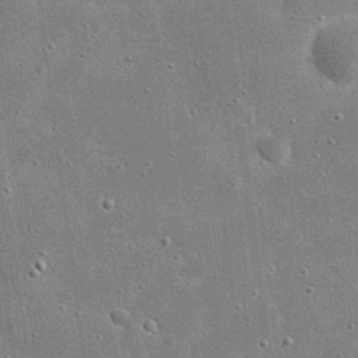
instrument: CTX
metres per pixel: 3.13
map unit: eHh
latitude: 21.0459
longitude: -67.1970
